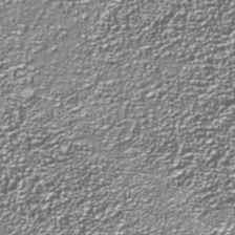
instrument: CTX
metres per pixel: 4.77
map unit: Nhu
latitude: -38.8219
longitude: -83.9717
